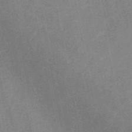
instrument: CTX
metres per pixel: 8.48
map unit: HNb
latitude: -52.5384
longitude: -49.2537
